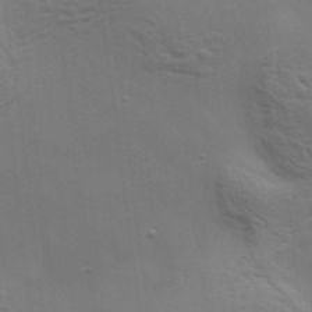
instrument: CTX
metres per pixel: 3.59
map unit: Aa
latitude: 33.6505
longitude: -133.8772
